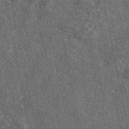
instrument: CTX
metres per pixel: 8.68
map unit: eAb
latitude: 47.0270
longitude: 111.5210
